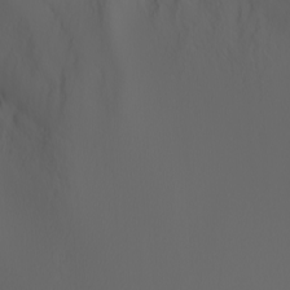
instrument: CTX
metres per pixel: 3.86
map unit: Nhu
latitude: -6.2172
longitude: -96.0633
